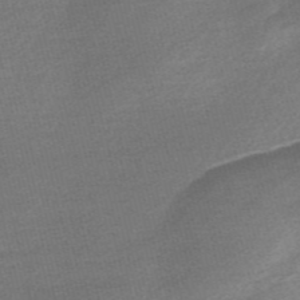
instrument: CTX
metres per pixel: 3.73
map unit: Nve
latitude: -56.3684
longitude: 61.0486
